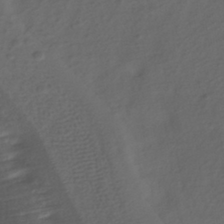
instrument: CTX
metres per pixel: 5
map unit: HNhu
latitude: -39.5966
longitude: 96.8408
